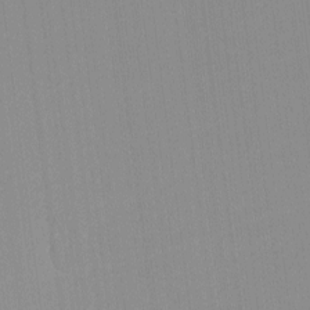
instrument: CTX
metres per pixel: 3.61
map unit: lHvf
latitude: -12.8786
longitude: -103.2537
